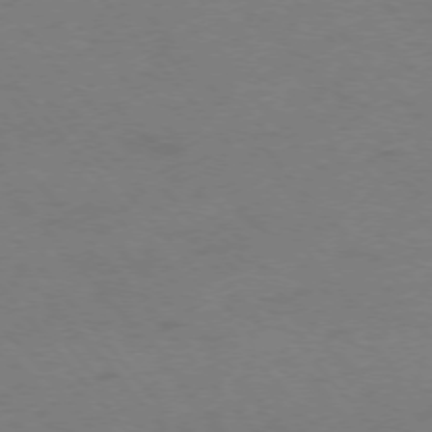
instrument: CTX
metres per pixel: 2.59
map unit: Ap
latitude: -75.8045
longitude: -70.4223
